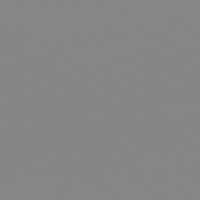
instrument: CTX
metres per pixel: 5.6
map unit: Hpe
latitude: -79.4832
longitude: 13.7289
